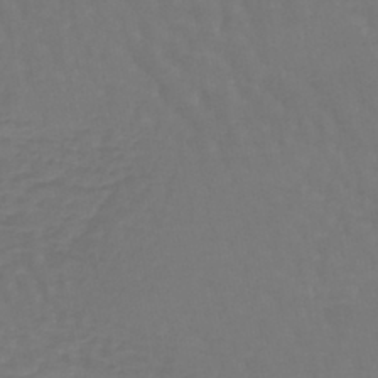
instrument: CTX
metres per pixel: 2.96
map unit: lHb
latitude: -42.6140
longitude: 65.2943
